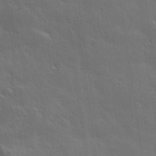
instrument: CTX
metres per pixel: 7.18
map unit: Hve
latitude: 27.9150
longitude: 144.7274
